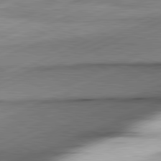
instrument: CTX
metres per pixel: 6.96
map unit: lApd
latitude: 81.6883
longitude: -166.7813
